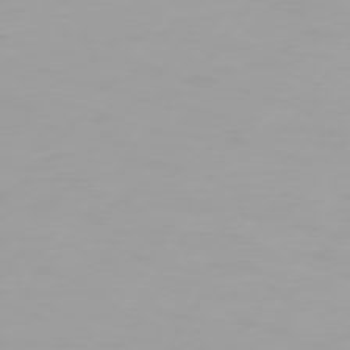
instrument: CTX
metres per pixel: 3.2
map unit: Hpe
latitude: 74.3656
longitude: -129.7449
